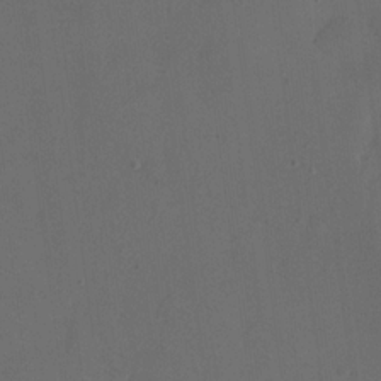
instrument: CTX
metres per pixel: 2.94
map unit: eHh
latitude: 19.2915
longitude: -65.2348
